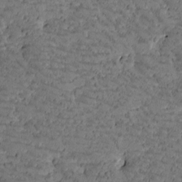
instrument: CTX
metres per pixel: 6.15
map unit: Htu
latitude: -2.6329
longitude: 176.1417
